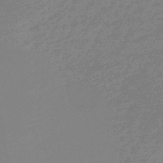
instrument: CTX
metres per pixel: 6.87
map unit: eHb
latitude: -48.1984
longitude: 87.9367
